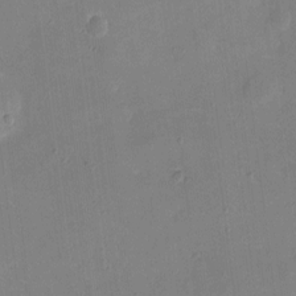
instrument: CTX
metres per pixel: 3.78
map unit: eHh
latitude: 4.8758
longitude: -68.3467
